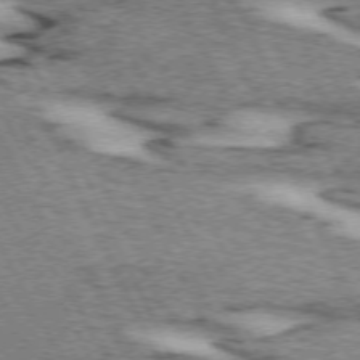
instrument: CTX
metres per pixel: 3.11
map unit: lApd
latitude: 72.3846
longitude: -54.8947
